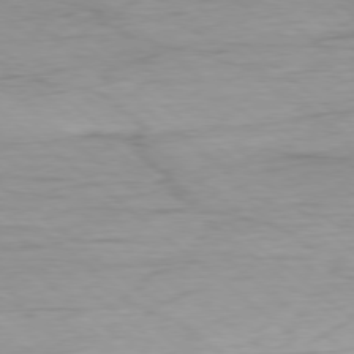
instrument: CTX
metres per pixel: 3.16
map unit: Ap
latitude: -78.5007
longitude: -78.3845
